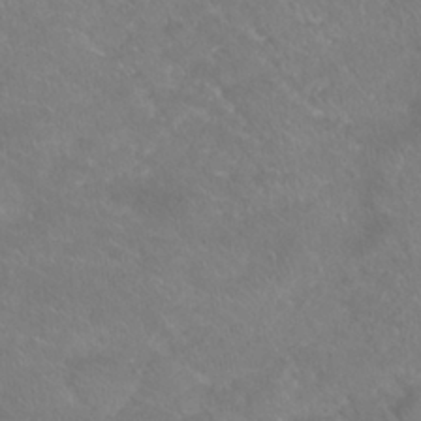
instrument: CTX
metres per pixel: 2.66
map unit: Nhu
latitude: 29.1025
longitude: -49.9717
